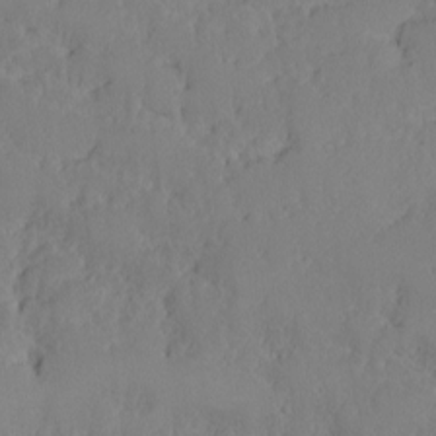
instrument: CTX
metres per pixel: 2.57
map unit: Ave
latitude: -9.5588
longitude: -116.7435
